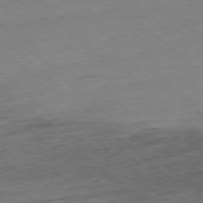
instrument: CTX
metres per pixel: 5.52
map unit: Ap
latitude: -77.8989
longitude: -60.2522
